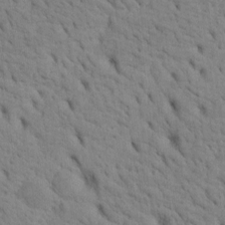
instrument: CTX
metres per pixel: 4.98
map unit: Htu
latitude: -3.9745
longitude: 152.4818
